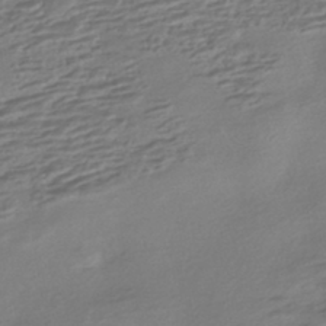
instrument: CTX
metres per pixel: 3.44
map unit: HNhu
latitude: -42.8030
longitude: 104.7841
